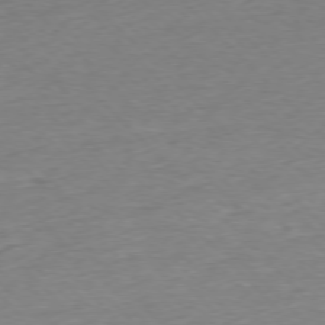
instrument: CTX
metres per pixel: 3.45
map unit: Ap
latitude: -77.0486
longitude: -97.9339
